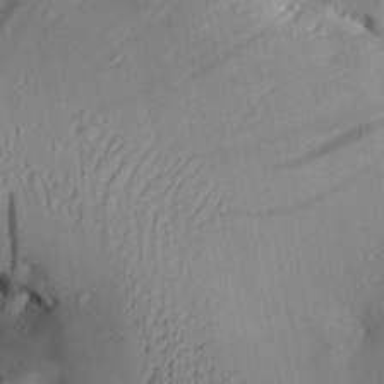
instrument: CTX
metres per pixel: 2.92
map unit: Aa
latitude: 27.6316
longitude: -134.9513
